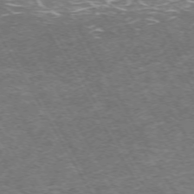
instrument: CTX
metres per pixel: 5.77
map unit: Hpe
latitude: -72.1228
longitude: 7.6533
